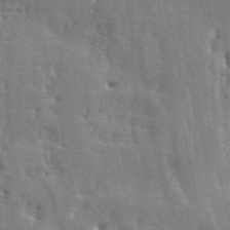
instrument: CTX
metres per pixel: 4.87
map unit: ANa
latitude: 49.5371
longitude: -79.6127
